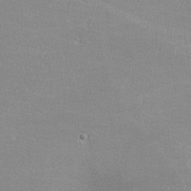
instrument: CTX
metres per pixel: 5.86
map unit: lHvf
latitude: -12.5007
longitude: -101.7639
